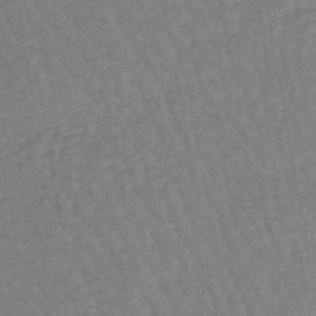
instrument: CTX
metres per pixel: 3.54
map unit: eHb
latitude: -45.0298
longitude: 80.3307
